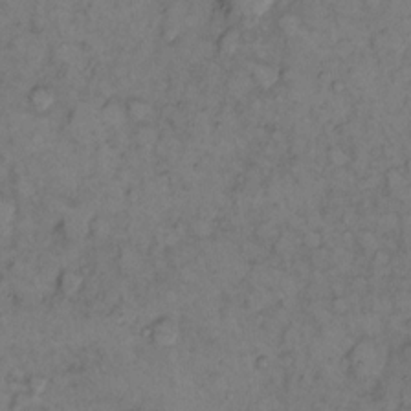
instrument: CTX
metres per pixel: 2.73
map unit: eHh
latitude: 9.4993
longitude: -62.4790
